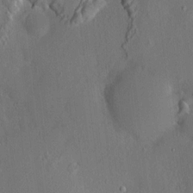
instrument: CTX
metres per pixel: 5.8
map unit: HNhu
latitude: 4.3845
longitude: 7.2565
